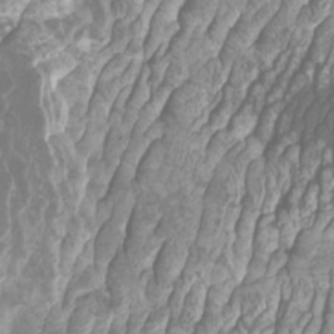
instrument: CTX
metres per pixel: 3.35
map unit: Htu
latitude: -10.9353
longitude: -73.8205
